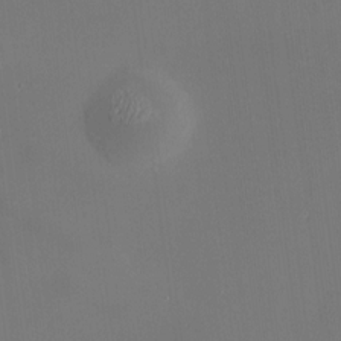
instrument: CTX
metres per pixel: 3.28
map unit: HNhu
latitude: 10.9325
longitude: 10.9731
